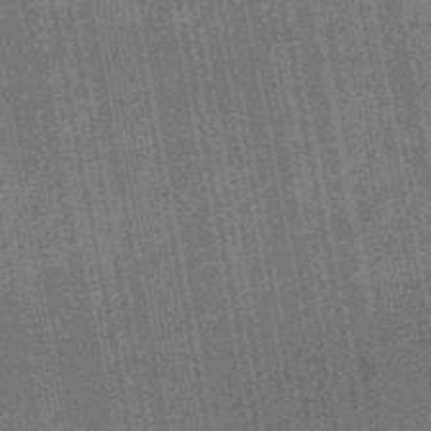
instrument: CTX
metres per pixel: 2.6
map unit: HNb
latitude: -49.0298
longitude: -38.4034
